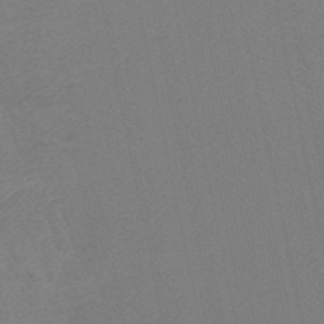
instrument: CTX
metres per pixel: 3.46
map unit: HNb
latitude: -49.5399
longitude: -52.5924
